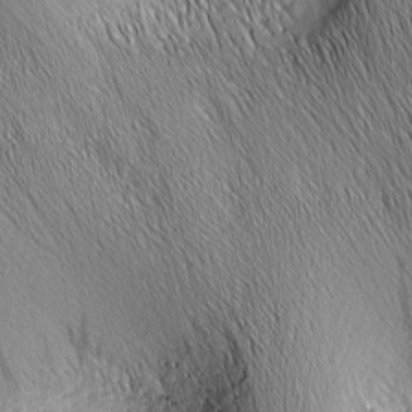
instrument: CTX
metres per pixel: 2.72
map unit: Nhu
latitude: -6.3873
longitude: -151.8016
